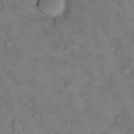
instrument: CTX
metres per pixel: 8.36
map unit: eHh
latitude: 12.6302
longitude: -63.1592
